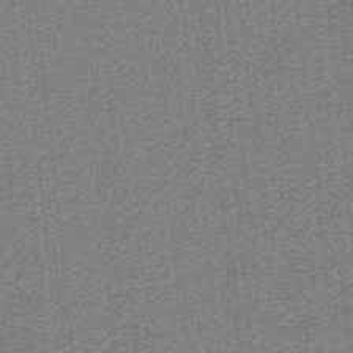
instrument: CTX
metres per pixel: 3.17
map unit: lHb
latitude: -39.5966
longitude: 54.1795
